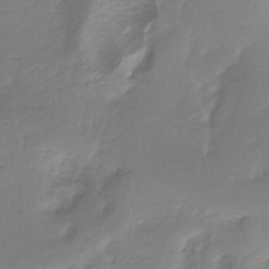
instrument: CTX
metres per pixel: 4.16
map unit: eHh
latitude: -39.4266
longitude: -26.1011
